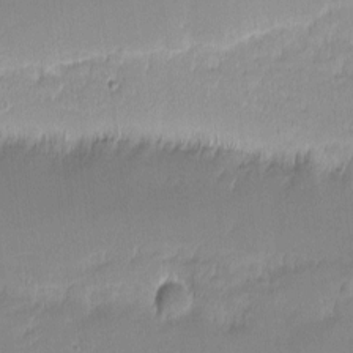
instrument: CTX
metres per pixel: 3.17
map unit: eHh
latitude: -1.0676
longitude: -83.5371
